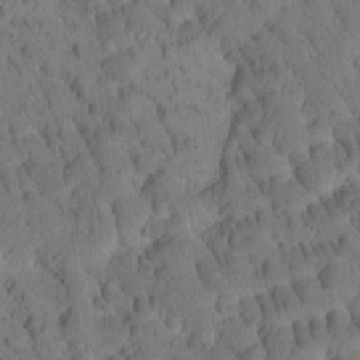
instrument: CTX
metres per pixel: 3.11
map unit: Htu
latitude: -3.4832
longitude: 172.7274
